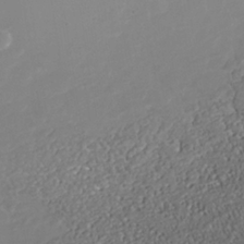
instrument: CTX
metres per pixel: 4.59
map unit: Nhe
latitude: -38.2173
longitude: -89.0270
